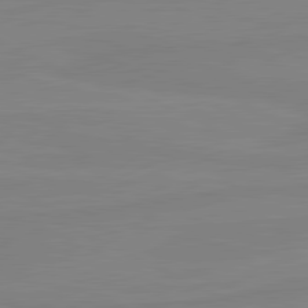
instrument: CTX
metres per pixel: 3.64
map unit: lApd
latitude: 81.1970
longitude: -177.9906
